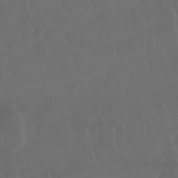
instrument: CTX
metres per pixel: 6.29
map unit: Nhu
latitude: 29.1214
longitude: -64.1011
